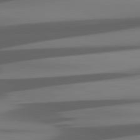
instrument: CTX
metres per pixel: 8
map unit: lApd
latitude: 81.2537
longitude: -145.0080
